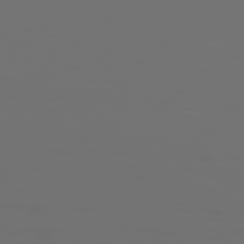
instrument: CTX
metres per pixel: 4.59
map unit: Hpe
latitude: 77.0836
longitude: -135.1025
